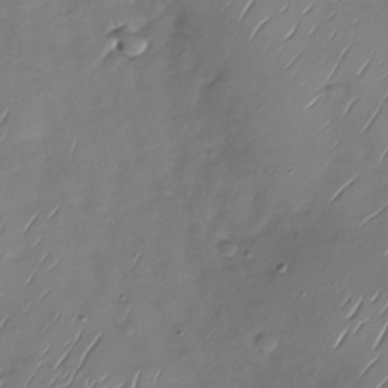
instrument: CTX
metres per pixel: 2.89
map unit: Nhu
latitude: -28.9164
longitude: -58.9514
